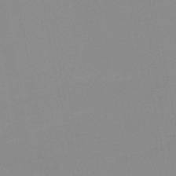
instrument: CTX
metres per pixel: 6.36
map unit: HNb
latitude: -45.2943
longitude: -43.1403
